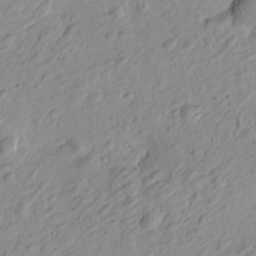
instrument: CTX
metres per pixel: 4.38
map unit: Htu
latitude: -0.3496
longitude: -175.1025
